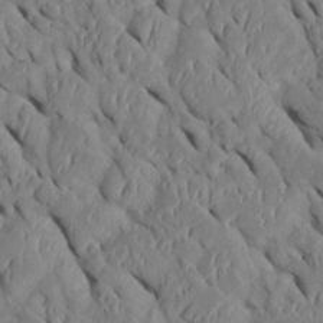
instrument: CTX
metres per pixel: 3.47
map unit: Htu
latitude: 1.2537
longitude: 148.4629
